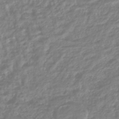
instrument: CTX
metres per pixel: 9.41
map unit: HNhu
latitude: -45.4454
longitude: 99.1242
